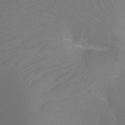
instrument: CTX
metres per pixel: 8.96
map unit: Ht
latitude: -2.7274
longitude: -61.2348
